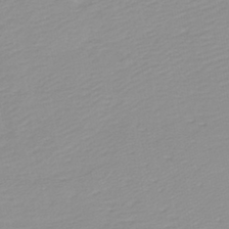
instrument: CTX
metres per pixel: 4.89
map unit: lHb
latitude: -40.0661
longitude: 64.8219
